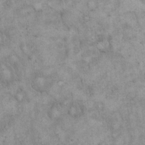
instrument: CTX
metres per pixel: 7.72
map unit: eHh
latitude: 18.7624
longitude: -61.1592
